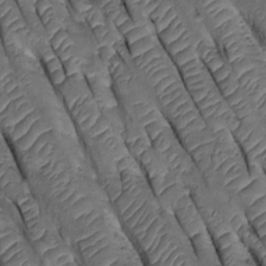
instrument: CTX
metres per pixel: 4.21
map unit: Htu
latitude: 0.0255
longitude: 147.8989
